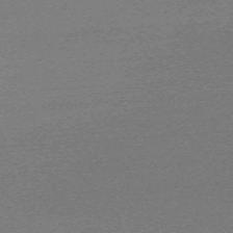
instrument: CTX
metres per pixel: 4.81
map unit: eHh
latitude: -62.6896
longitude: 52.8219
